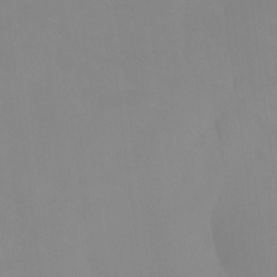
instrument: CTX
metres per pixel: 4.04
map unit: Ht
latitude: -14.0094
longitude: -51.7638
